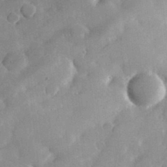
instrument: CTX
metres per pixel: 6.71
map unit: lHvf
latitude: 32.9892
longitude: -90.8947
